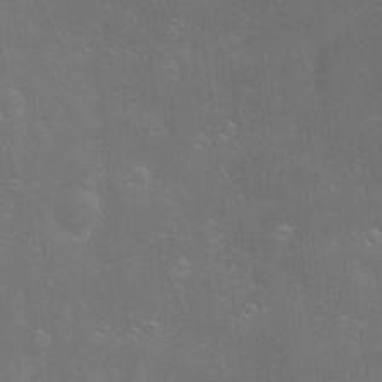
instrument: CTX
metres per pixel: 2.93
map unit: Hve
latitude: -10.6708
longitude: 174.6896
